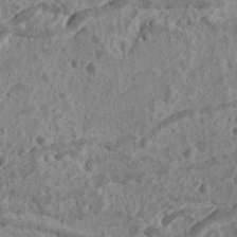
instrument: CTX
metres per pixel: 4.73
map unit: Ave
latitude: 18.1955
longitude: -135.0836
